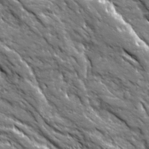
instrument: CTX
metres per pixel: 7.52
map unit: Ave
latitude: 19.7449
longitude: -135.3859
